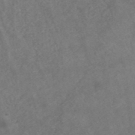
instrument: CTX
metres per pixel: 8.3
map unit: ANa
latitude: 42.9703
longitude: 26.9541
